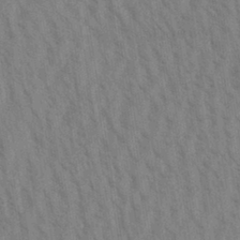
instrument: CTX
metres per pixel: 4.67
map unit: Aa
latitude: 30.6680
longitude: -138.9892
